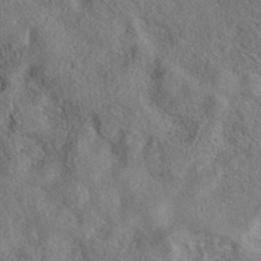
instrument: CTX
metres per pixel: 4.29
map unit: eAb
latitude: 38.3089
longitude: 113.0487
